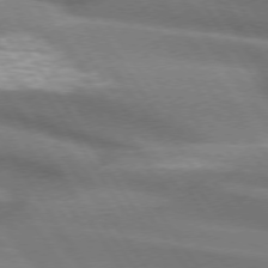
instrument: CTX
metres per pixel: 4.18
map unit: lApd
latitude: 74.4412
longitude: -63.2915
